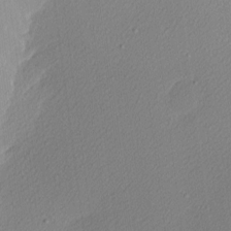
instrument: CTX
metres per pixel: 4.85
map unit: Nhu
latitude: 1.0458
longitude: -77.4237
